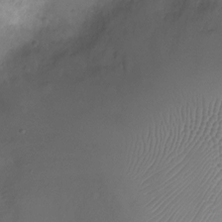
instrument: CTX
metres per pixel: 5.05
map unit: Ht
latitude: -7.7099
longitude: -19.3481
